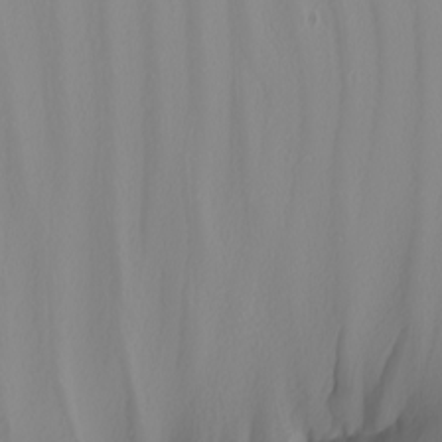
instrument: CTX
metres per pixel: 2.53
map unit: Nhu
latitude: -7.3320
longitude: -93.8772
